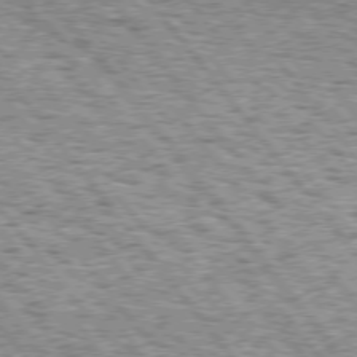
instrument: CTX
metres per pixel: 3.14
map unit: Hpe
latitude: 74.9703
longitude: -156.8380
